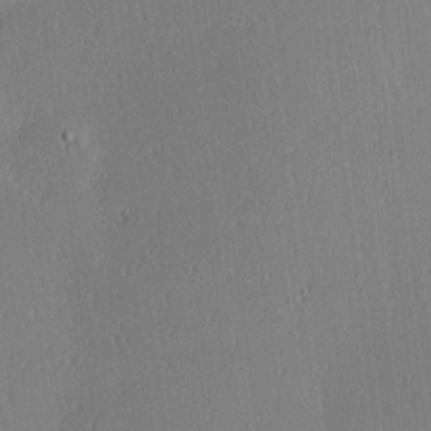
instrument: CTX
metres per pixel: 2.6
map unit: Hve
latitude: 18.0633
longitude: 149.8801
